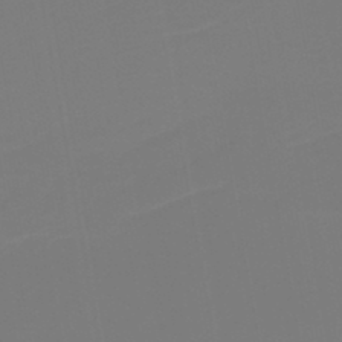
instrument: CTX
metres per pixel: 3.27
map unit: HNb
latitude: -46.6140
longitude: -48.1011
